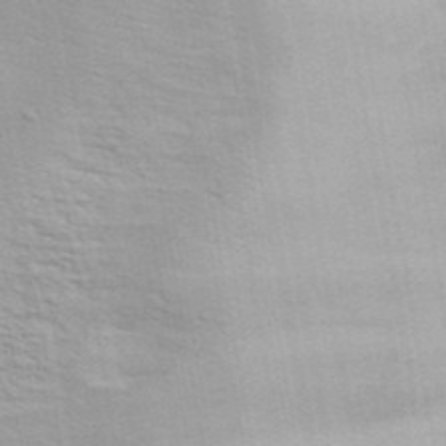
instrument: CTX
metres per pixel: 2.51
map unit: ANa
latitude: 42.8191
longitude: 54.4062
